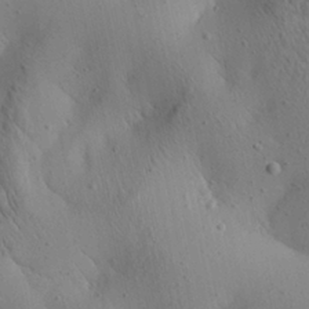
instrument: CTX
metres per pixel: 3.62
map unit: Aa
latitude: 25.1025
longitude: -143.0459
